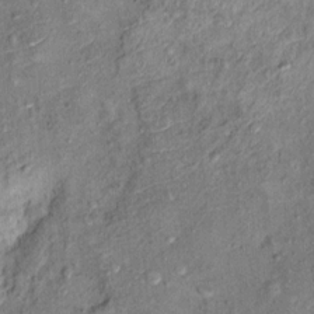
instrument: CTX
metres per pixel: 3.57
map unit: Ht
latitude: 10.5168
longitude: -37.9528
